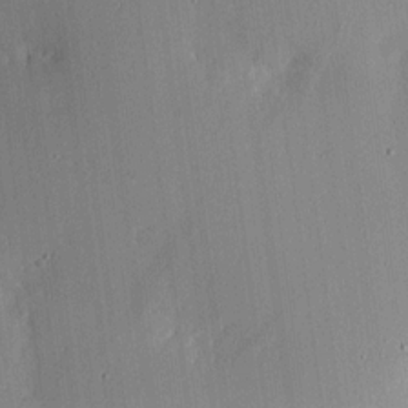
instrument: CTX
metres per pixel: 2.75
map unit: lHvf
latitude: 18.2333
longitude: -113.9150
